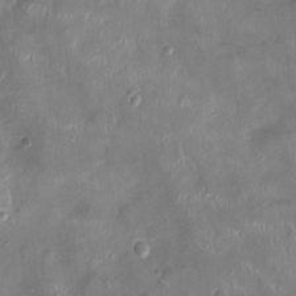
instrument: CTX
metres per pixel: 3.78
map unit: Ht
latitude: -4.6896
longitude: -15.5560
